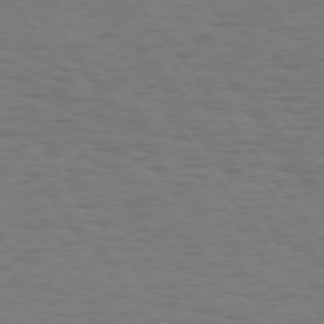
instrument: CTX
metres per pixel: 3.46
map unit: Hpe
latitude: 74.5168
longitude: -133.1214
